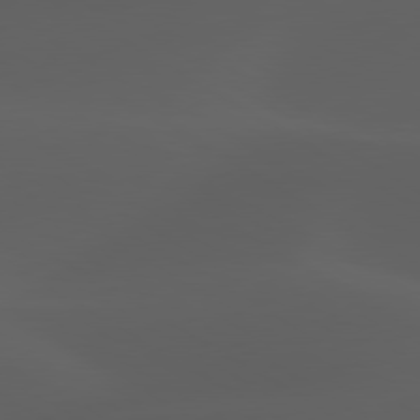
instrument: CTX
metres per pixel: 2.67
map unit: lApd
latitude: 80.1578
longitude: -88.3090
